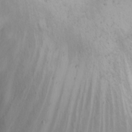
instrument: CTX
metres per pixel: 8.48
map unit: eHh
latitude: 22.2333
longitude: -65.8205
